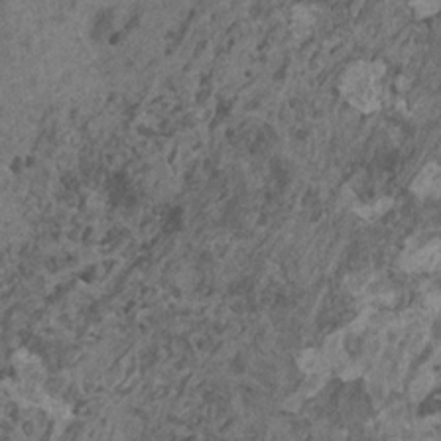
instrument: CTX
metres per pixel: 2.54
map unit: HNhu
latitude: 0.4790
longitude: 4.8219
